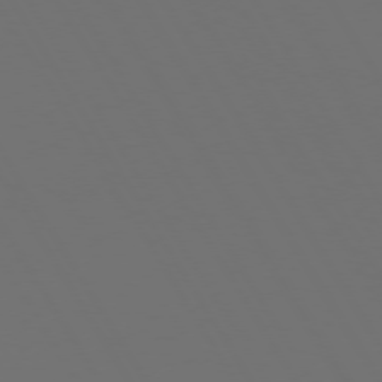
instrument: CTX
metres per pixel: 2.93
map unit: Hpe
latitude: 73.1593
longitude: -128.0444
